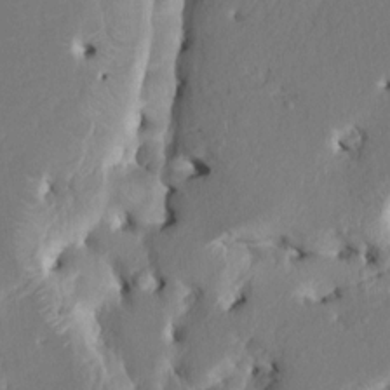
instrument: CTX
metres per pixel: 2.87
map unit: HNhu
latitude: 5.4048
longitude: -5.1970
